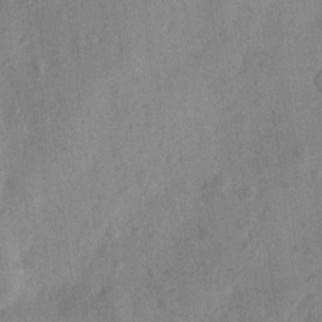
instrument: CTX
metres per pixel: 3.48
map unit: Hto
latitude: 8.9703
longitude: -58.6113
